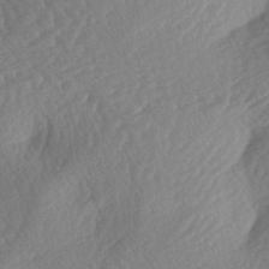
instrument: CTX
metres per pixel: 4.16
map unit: lAa
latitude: -3.4076
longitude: -127.3482
